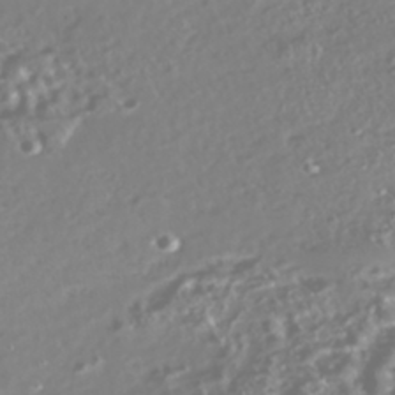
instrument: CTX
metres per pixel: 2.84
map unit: Nhe
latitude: -45.9178
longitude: 151.5210
